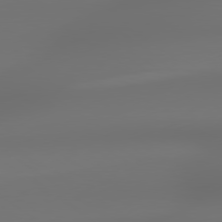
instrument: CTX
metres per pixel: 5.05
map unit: lApd
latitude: 79.0270
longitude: -137.7072
